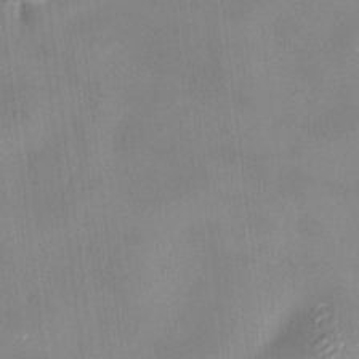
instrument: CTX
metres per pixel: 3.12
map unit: HNhu
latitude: 8.8380
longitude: 9.5210
